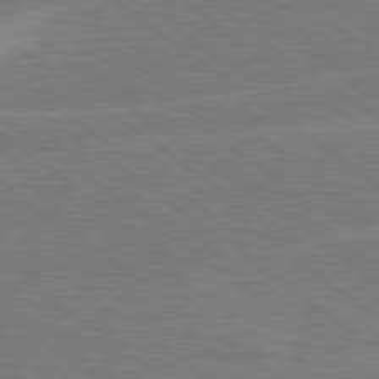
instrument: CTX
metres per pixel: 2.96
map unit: Hpe
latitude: 78.9703
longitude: -161.0458
